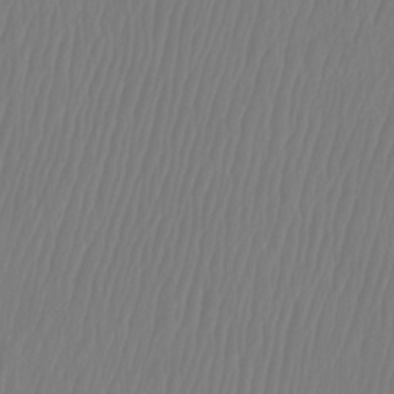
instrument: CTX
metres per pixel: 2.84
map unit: Htu
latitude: -8.9164
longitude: -74.9892
